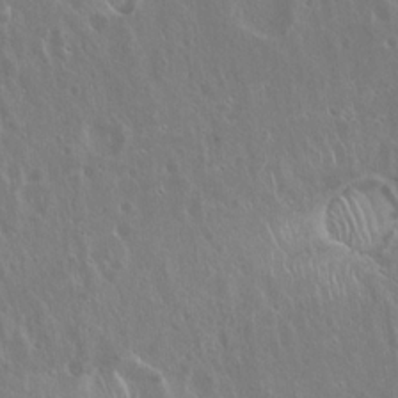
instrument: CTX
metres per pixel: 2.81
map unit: Hto
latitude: 19.0836
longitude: -57.4048
